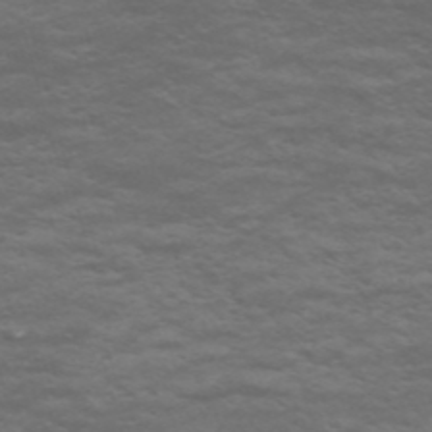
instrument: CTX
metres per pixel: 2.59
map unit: Nve
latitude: -58.8785
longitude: 56.1606
